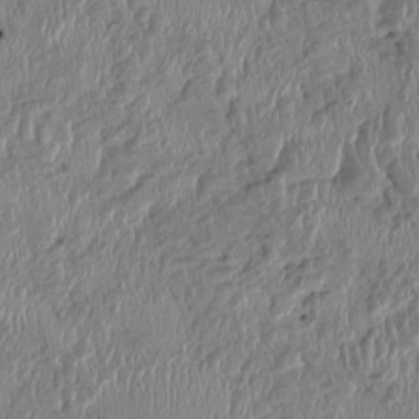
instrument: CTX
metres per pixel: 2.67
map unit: HNhu
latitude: 0.9324
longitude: -6.6301
